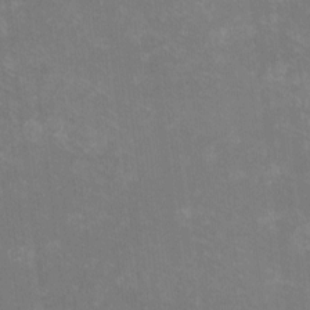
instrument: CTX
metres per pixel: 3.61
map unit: eHh
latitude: -10.5763
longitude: -65.3860
